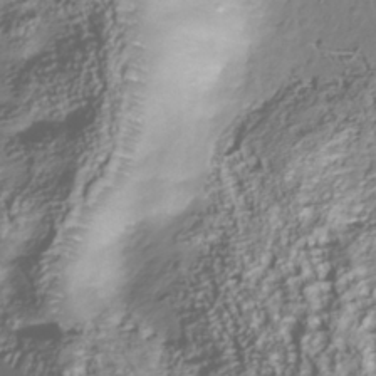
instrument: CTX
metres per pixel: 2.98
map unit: Nhu
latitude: -39.8800
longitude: -83.0269
